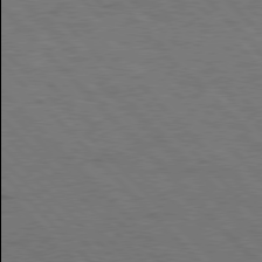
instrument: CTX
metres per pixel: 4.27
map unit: Hpe
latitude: 77.4237
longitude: -153.9906
